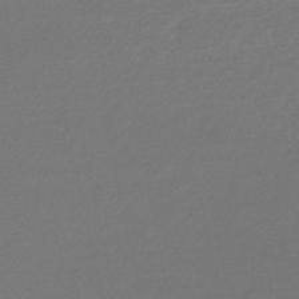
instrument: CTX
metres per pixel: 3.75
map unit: HNb
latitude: -48.6708
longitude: 60.5196
